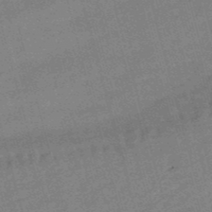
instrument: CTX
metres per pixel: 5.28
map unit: lHb
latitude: -48.9731
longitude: 76.7274
